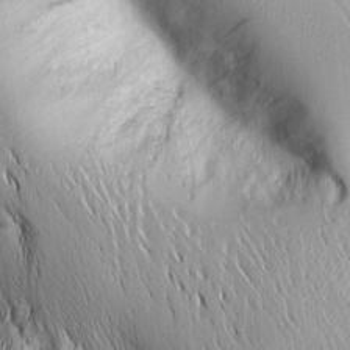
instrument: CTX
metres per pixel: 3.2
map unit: Nhu
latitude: -5.3698
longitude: -150.4034
